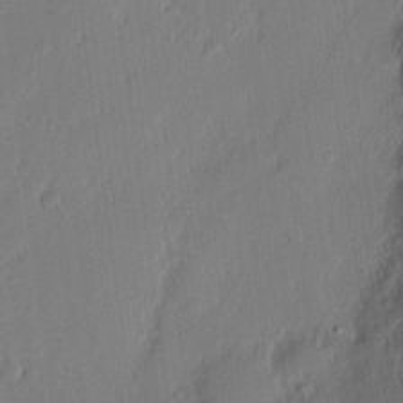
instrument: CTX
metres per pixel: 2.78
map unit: eHh
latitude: 3.2159
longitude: -76.7246
